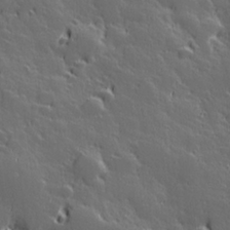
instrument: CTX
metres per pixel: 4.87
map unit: Hve
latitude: 27.4427
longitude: 144.6519
